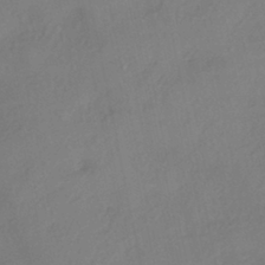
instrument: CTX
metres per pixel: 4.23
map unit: eHh
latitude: -42.2928
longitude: 122.4440
